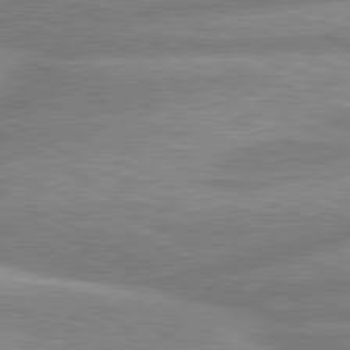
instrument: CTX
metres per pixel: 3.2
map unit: lApd
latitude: 80.3845
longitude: -166.8569
